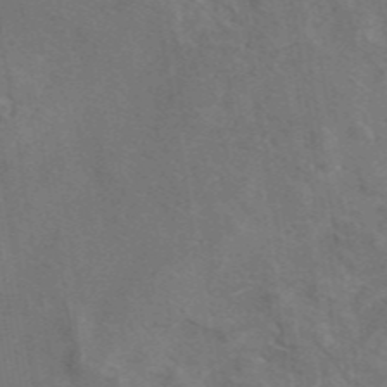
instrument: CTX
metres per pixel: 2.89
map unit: eAb
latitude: 45.9528
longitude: 109.5966
